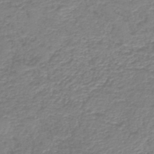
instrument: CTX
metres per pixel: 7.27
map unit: HNb
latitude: -41.1431
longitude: 49.7856
